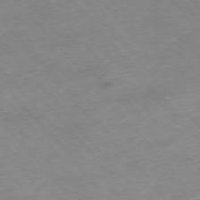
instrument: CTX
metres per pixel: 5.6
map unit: Hpe
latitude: -76.8219
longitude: -18.1766
